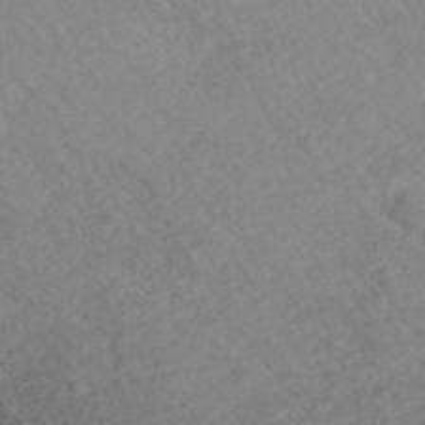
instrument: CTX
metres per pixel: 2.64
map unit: ANa
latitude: 42.5924
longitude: 27.3698
